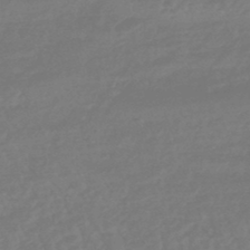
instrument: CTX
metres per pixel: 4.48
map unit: eHb
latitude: -46.2928
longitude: 84.4062
